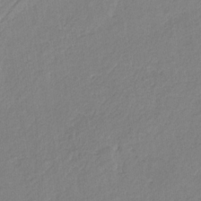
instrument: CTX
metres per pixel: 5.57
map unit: eHb
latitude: -30.3306
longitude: 62.5951
